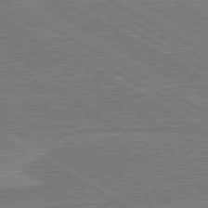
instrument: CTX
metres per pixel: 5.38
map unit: lApd
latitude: 80.8947
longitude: 169.4454
